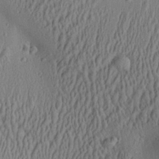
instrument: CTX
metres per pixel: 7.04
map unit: Aa
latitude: 27.2159
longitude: -135.8961
